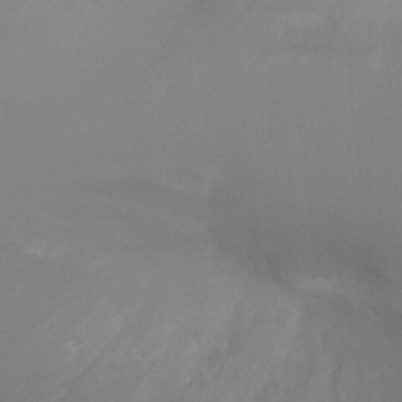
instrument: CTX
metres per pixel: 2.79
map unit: Ht
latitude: -5.3320
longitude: -26.0633
